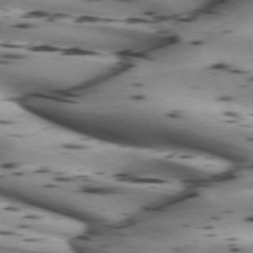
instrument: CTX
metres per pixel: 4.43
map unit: lApd
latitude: 72.4790
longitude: -52.3845
